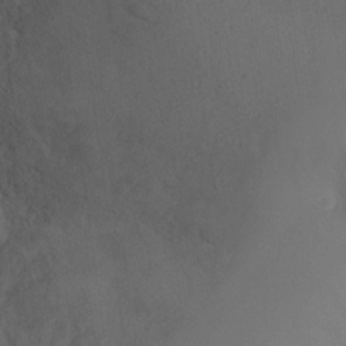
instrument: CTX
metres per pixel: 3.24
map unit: Ht
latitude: 0.8947
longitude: -25.5749
